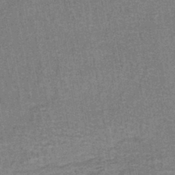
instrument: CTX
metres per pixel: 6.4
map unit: lHb
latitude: -40.5951
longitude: 57.0297
